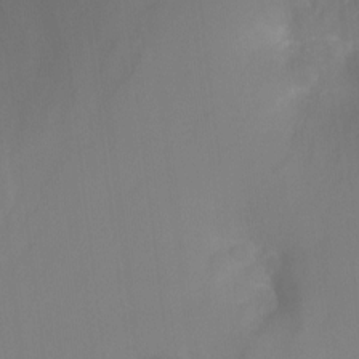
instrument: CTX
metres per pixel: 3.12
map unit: Ht
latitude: -6.5951
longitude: -31.1404
